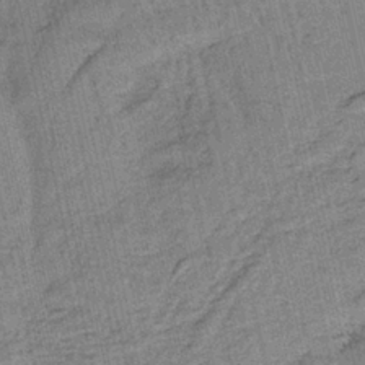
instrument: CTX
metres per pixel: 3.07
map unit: HNb
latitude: -35.6344
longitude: 56.2172
